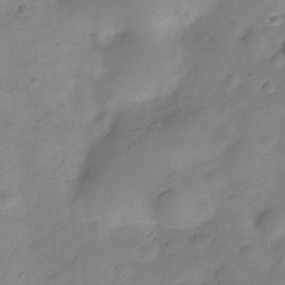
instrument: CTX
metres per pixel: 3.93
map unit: Hve
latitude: -28.1606
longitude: 92.5007
